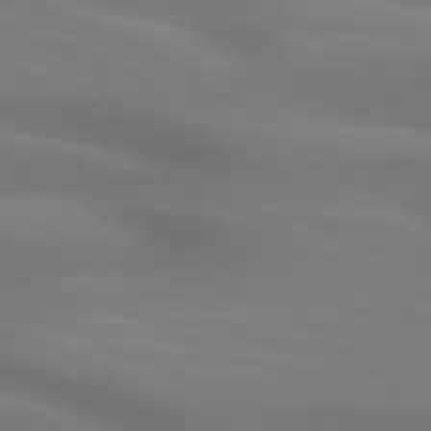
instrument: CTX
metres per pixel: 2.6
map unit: lApd
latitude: 74.4223
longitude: -48.7057
